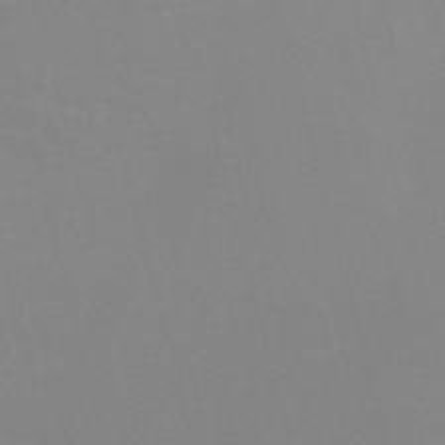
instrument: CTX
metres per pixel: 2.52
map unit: Nve
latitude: -57.8989
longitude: 60.1228
